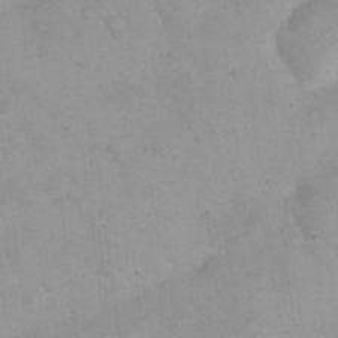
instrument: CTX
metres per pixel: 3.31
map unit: eHh
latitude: 24.4223
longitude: -63.8773
